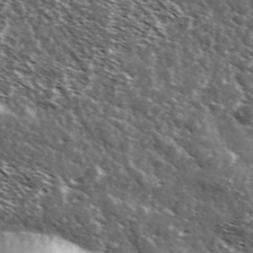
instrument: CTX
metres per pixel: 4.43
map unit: Ave
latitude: 37.4049
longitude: -108.5167
